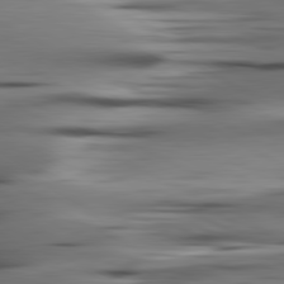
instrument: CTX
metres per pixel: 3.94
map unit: lApd
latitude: 80.9136
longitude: -122.8380
